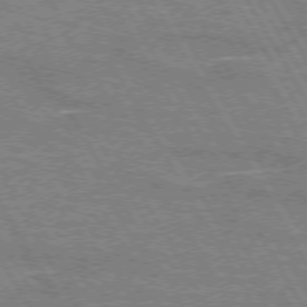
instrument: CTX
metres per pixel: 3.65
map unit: lApd
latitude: 72.8569
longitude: -55.4804
